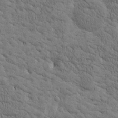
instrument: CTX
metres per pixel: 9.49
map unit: Htu
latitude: -3.4832
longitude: 175.2187
